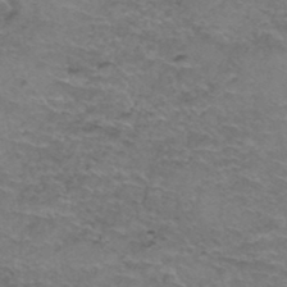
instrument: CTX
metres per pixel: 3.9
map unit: Hto
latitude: 37.5560
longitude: -42.1578
